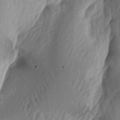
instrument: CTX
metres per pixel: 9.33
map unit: lAa
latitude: -5.8800
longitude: -126.8758
